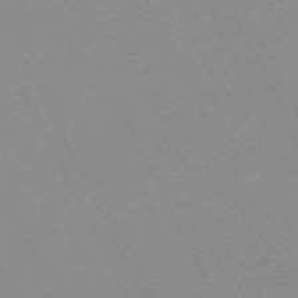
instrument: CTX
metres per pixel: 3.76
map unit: Hpe
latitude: -70.5574
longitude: 16.4818
